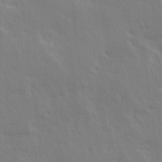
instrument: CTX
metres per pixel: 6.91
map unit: Ave
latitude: 16.2900
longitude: -138.8191
